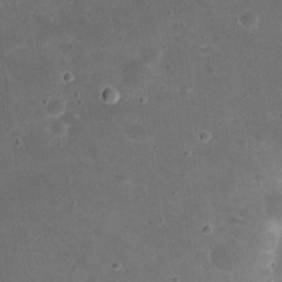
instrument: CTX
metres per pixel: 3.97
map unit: eHh
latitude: 20.8569
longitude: -65.8772
